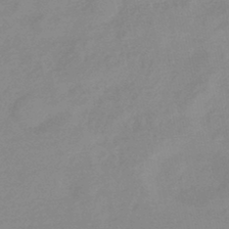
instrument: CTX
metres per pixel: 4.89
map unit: eHb
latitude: -44.9542
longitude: 85.4643
